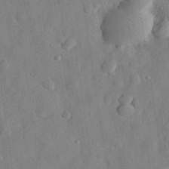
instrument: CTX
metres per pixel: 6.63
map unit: eHh
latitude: 29.5371
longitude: -76.4223
